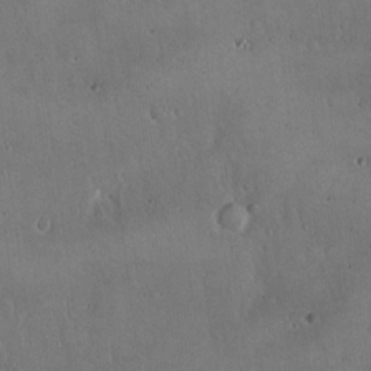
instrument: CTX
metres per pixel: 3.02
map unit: Hto
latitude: 16.5735
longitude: -59.5749
